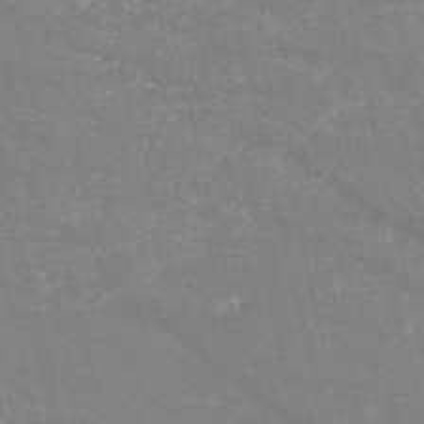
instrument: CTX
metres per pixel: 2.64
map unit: HNb
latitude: -54.4251
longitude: -38.2900
